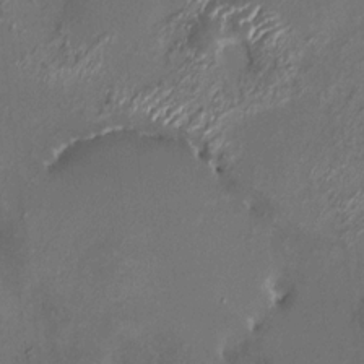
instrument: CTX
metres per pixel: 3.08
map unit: HNhu
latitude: 6.7057
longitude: 5.8233
